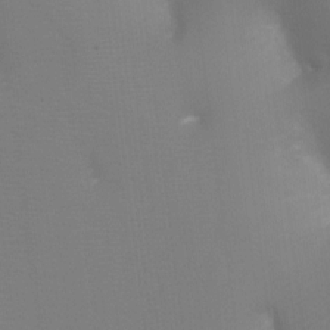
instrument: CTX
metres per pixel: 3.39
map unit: Ht
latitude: -9.0864
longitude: -24.2900
